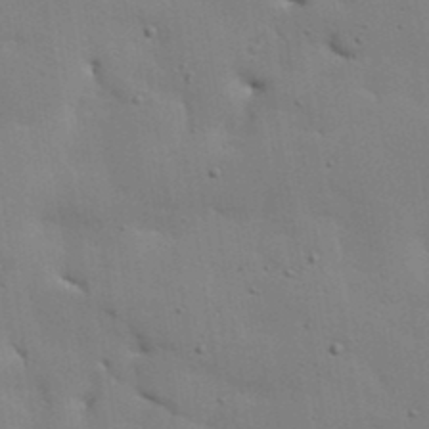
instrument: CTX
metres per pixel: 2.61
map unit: lAvf
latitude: 24.0633
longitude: -110.6491
